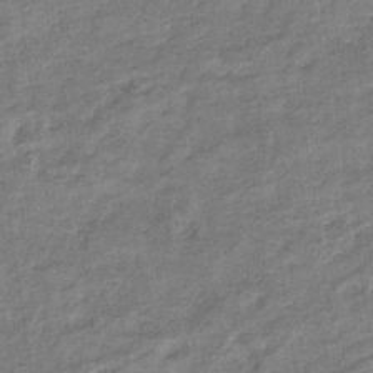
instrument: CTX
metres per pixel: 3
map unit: eHb
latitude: -36.6518
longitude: 77.3510
